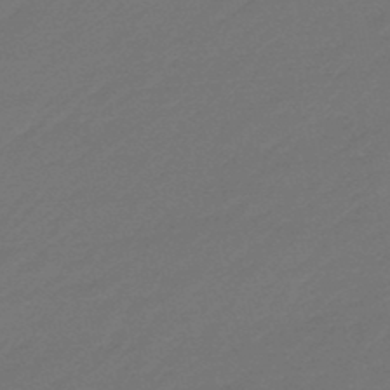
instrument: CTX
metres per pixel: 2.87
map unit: eHb
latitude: -47.6722
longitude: 85.8800
